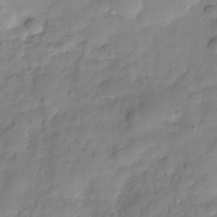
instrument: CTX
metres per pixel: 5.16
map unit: Hve
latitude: -29.4643
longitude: 93.8233
